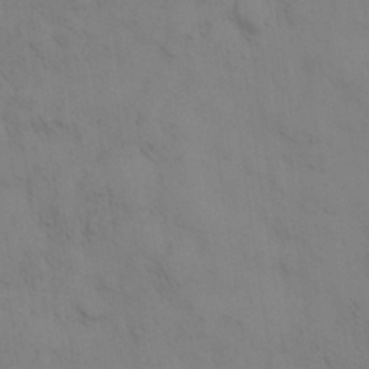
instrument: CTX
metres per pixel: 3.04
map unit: eHh
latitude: 30.1578
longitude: -69.8395
